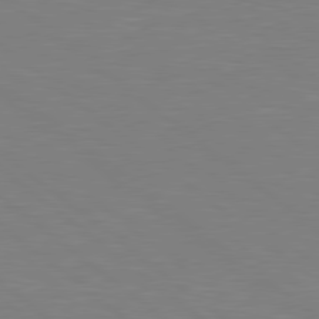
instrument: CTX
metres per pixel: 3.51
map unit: Hpe
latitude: 78.8758
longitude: -148.2145
